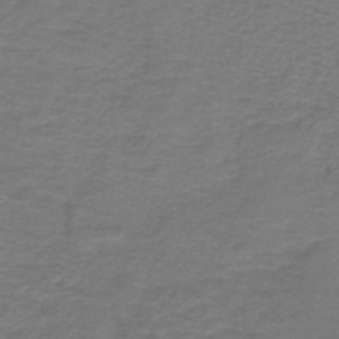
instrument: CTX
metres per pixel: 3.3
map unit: lHb
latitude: -43.0486
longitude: 56.5762
